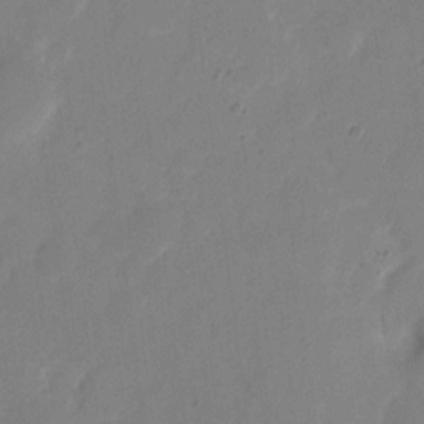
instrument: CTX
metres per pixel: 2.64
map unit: eHh
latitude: 7.5938
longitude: -65.6127
